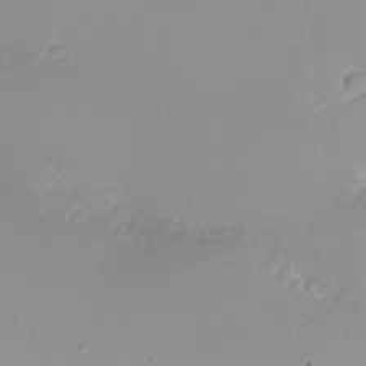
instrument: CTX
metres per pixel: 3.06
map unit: Nhu
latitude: -5.0297
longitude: -81.0647
